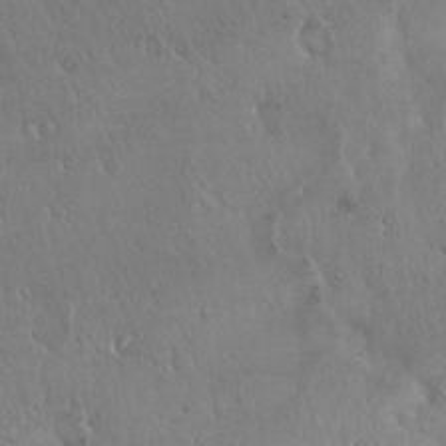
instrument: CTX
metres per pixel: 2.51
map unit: Hto
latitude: 17.6127
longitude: -58.9892
